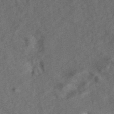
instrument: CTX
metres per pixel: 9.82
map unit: ANa
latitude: 44.0633
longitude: 29.9556
